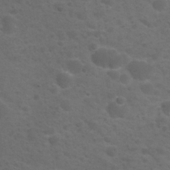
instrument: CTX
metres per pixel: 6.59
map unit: Nhu
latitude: 29.4048
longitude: -50.2900
